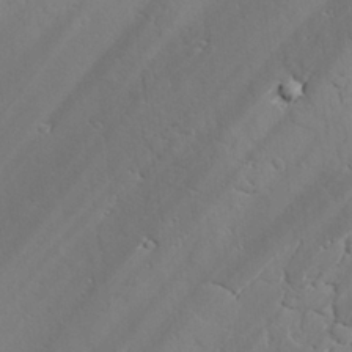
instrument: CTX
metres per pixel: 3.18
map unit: lAvf
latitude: 25.9906
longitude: -110.5924
